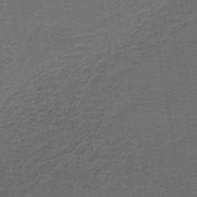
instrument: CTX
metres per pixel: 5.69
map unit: lHb
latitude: -43.0297
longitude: 53.2376
